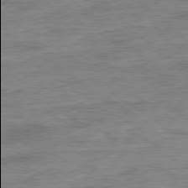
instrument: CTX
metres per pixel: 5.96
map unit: Ap
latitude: -80.0283
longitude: -49.9906
